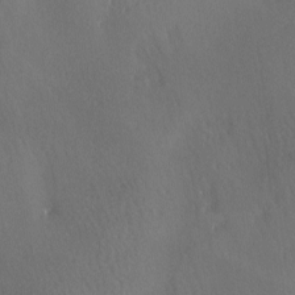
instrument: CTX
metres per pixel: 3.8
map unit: lAa
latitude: -6.1983
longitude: -121.0081
